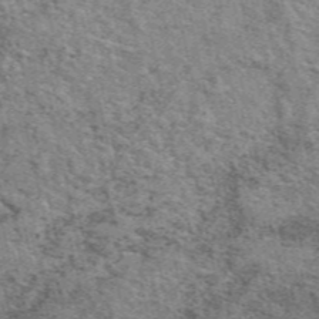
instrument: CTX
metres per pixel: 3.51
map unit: eAb
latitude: 49.0647
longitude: 105.9556
